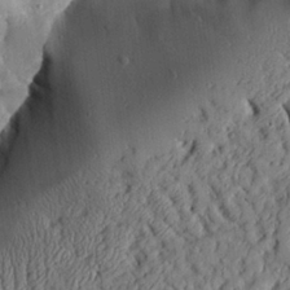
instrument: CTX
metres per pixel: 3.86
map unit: Aa
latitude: 25.8016
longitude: -130.4034
